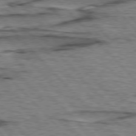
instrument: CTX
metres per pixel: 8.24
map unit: lApd
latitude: 76.9324
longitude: -72.0633
